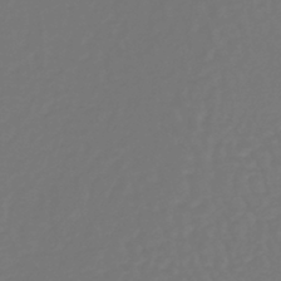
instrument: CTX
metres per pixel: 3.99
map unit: lHb
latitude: -38.7841
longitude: 63.0108
